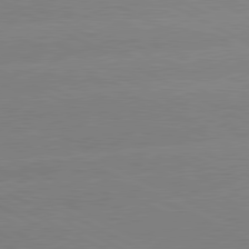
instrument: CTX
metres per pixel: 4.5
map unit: lApd
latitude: 80.6113
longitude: -154.7246
